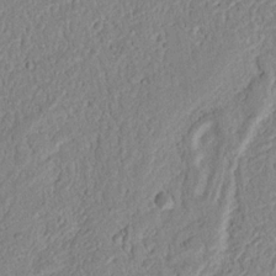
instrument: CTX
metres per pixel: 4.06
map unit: Nhu
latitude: 17.1025
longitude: -74.4601
